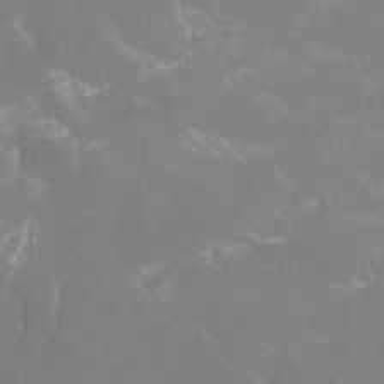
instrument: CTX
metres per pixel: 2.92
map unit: Htu
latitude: -12.6330
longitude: -70.8569
